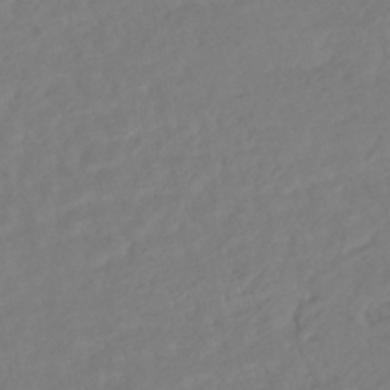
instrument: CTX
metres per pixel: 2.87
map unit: HNhu
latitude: -45.2565
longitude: 103.4454
